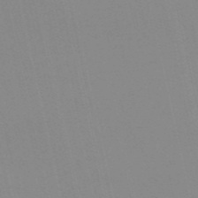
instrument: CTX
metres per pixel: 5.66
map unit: HNb
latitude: -53.1620
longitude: -36.5924
